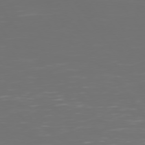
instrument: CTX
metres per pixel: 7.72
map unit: Hpe
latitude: 74.5357
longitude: -124.8569
